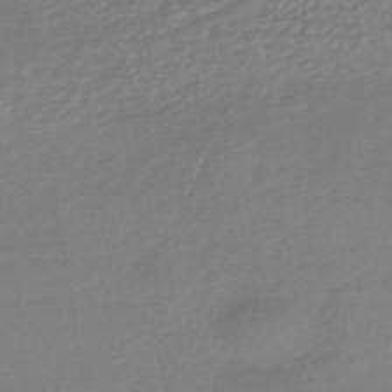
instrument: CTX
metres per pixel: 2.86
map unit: HNhu
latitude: -46.4629
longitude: 89.6155
